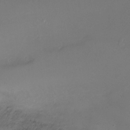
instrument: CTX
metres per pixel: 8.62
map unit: Ht
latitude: -8.2361
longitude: -27.1214
